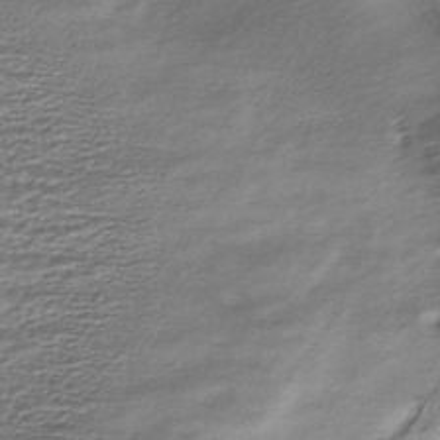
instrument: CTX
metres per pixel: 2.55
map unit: HNhu
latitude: -42.8219
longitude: 100.2361
